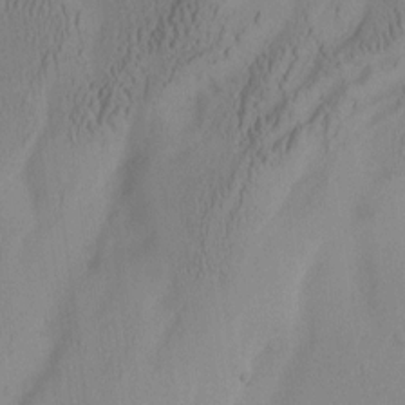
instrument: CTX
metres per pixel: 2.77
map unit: Aa
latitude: 7.8961
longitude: -127.7261
